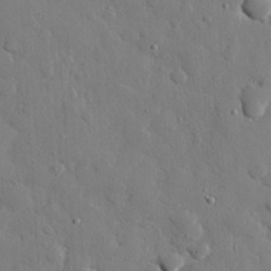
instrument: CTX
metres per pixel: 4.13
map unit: eHh
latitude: 27.5938
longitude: -78.6680
